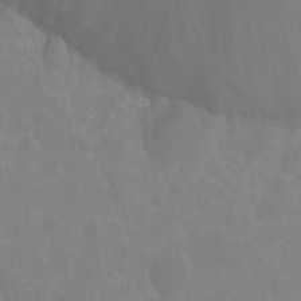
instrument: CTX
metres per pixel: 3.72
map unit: Nhu
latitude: -8.8030
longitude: -52.4790
